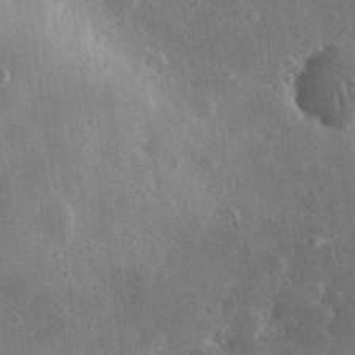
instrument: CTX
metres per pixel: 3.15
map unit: lHvf
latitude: 33.0270
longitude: -86.2333
